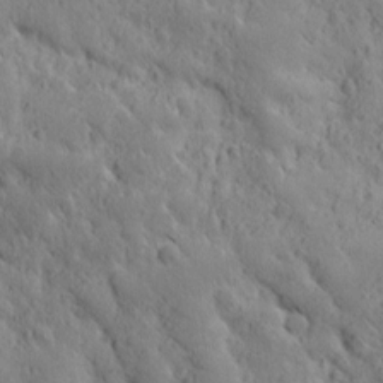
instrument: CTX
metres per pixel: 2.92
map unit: Ave
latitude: 12.4223
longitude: -105.1026
